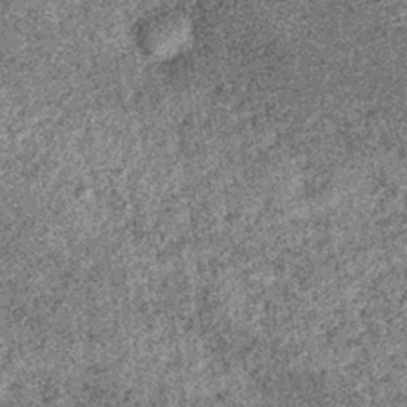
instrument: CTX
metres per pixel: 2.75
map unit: lHb
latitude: -36.2550
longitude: 67.5777
